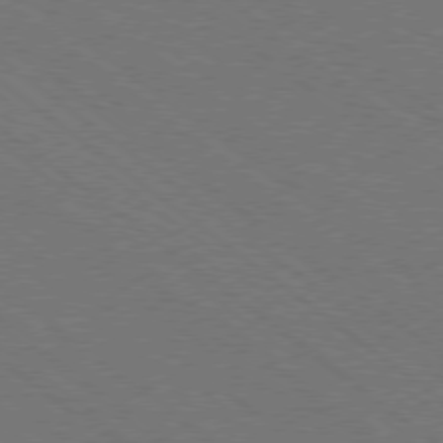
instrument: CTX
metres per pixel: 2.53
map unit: Ap
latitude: -79.1620
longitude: -64.7057
